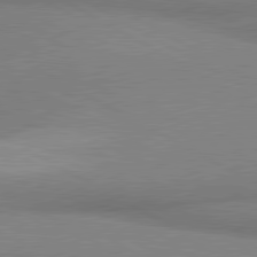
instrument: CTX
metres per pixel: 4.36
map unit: lApd
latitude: 80.9514
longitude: 163.9556
